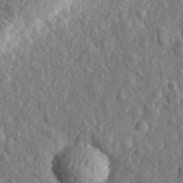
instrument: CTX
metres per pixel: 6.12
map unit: eHh
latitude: 35.1970
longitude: -80.5546
